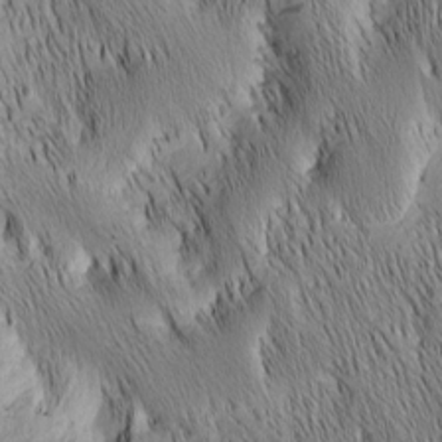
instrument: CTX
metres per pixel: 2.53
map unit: Nhu
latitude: -7.3509
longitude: -152.2712
